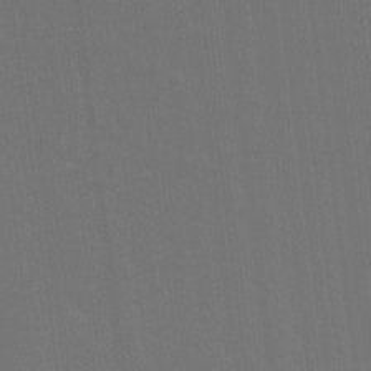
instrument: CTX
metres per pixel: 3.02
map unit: Hto
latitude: -10.7463
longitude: -38.4223
